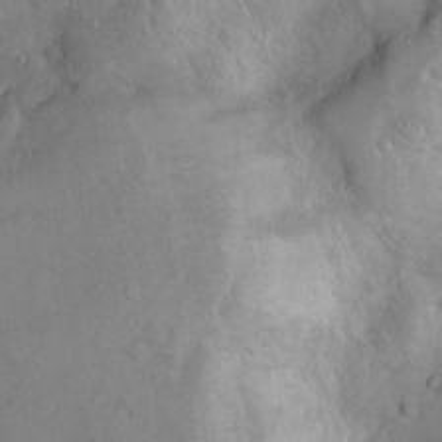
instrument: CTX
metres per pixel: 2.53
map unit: Nhu
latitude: 10.5924
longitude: -25.3859
